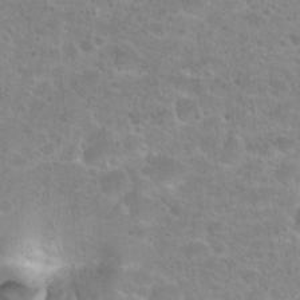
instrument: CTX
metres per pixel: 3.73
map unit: Hto
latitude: 24.9702
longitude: -48.5168
